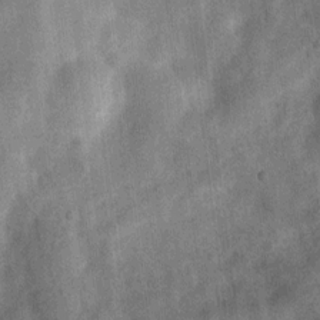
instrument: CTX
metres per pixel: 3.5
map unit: Nhu
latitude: 6.3845
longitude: -23.8583
